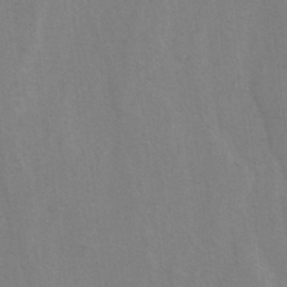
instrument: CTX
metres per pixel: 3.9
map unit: lAvf
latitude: -5.6344
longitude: -114.0255
